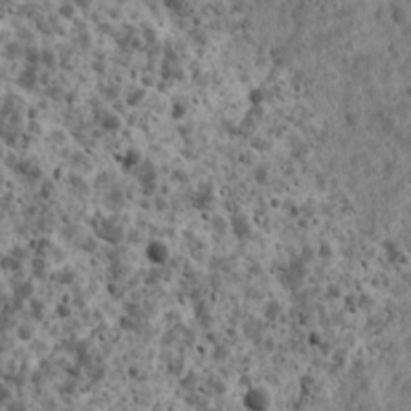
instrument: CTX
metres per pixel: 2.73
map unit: Ave
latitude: 17.9150
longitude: -134.4979
